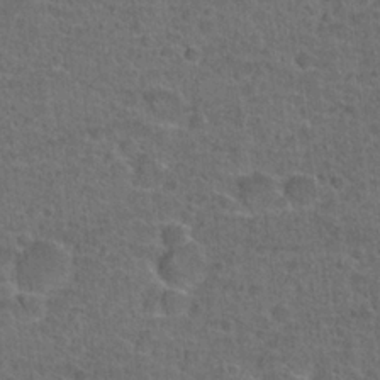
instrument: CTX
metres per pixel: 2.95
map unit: Hto
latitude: 22.2522
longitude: -46.1011
